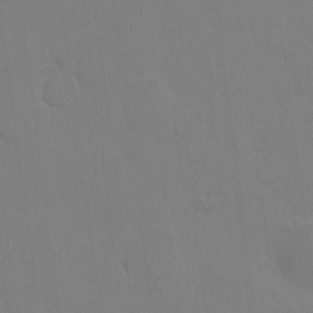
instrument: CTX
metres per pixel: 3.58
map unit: eHh
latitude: 6.7813
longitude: -65.9150
